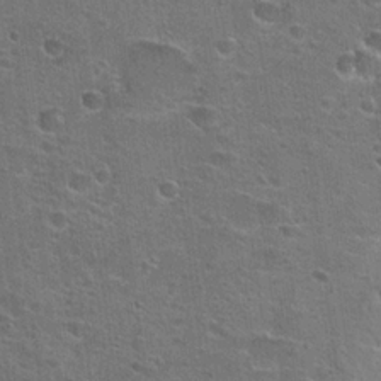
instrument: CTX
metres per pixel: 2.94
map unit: Hto
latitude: 22.1956
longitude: -45.2726
